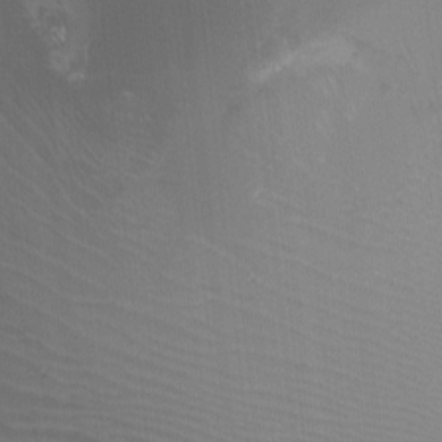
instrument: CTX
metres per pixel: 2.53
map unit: Ht
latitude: -1.0109
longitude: -17.6316
